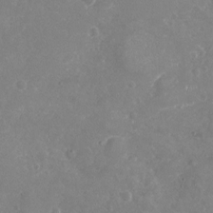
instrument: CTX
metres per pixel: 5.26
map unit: Nhu
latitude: -17.9556
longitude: -57.9150
